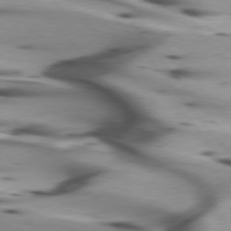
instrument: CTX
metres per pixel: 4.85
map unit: lApd
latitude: 75.4426
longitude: -64.0444
